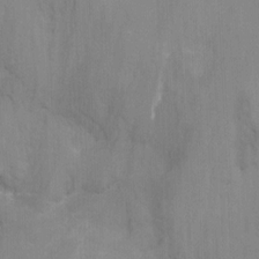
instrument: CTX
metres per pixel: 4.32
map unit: Nhu
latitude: -17.4077
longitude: -47.4049
